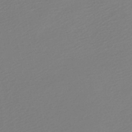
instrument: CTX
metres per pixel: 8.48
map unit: lHb
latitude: -46.0283
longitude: 60.0661
